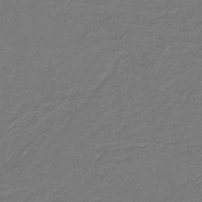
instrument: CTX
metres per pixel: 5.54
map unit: HNb
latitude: -38.8219
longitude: 53.3698
